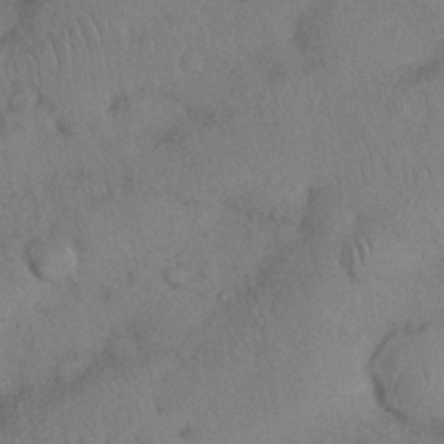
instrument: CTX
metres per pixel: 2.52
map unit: Nhu
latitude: 27.3293
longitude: -70.1389
